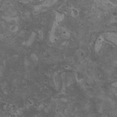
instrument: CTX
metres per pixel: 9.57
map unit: HNhu
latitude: 2.8947
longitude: 3.7666
